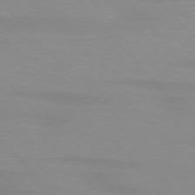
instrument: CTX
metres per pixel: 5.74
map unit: lApd
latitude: 76.4034
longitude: -84.2901
